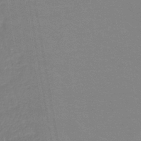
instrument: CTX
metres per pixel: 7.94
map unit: lHb
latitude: -41.2943
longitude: 75.1620
